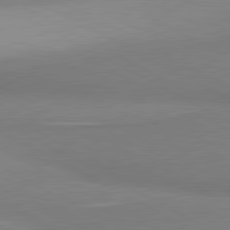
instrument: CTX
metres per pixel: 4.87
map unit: lApd
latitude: 80.9514
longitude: 158.1983
